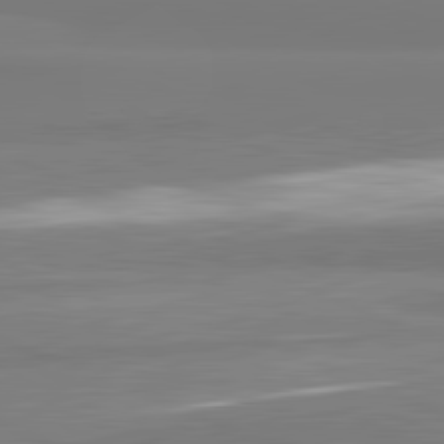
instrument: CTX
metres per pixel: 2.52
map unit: lApd
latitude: 82.2522
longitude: 174.4251
